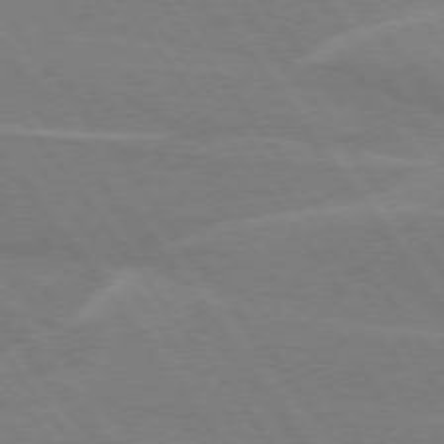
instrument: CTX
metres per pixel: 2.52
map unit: lApd
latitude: 74.9514
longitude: -67.3292
